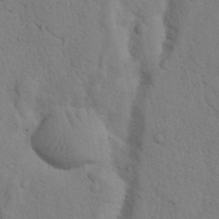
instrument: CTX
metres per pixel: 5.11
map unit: Nhu
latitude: 16.8569
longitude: -75.9906
